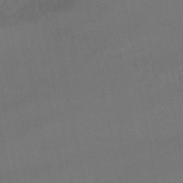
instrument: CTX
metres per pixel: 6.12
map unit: lHb
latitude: -46.1794
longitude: 77.4076
